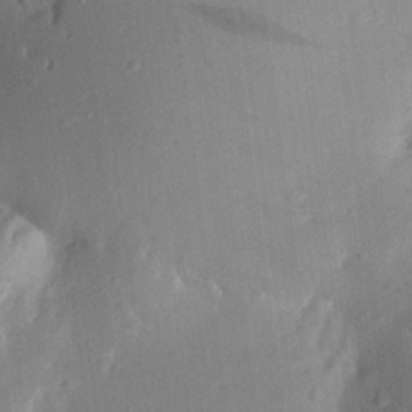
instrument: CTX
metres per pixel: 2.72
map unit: Aa
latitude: 22.1389
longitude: -147.1026
